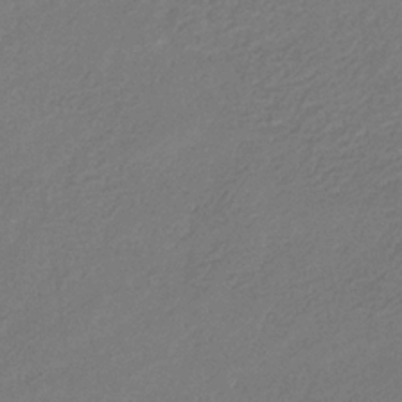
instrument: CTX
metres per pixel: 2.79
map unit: eHb
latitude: -30.5007
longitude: 71.0864
